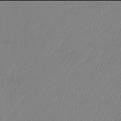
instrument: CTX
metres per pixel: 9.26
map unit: lHb
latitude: -42.0094
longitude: 81.4833
